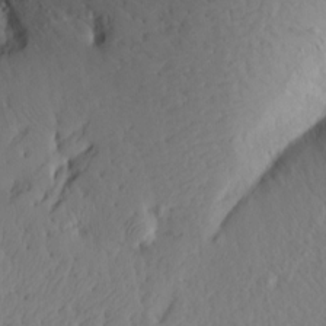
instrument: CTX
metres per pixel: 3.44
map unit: Aa
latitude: 14.4979
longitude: -140.6301
